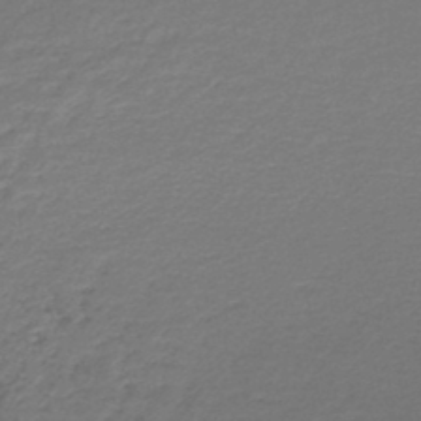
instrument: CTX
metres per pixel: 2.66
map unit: lHb
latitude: -46.0850
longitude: 63.1998
